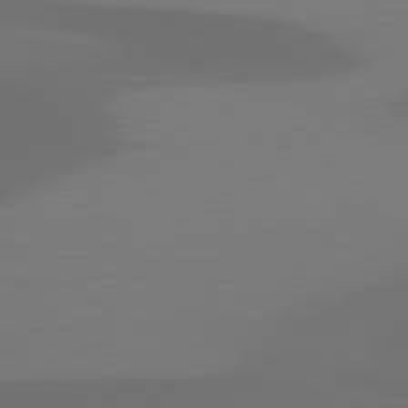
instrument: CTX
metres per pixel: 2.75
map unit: lApd
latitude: 80.1767
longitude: -85.1403
